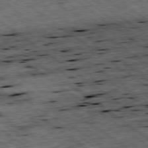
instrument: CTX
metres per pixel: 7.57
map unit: Ap
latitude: -79.3698
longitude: -50.6679
